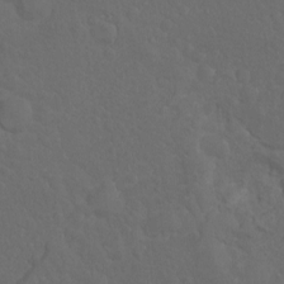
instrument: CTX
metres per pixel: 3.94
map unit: Hto
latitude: -7.9556
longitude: -44.9702
